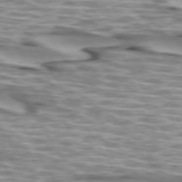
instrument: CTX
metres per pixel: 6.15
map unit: lApd
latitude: 73.5372
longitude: -56.8946
